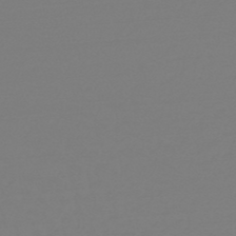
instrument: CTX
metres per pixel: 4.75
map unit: HNb
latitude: -48.9164
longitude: -50.6490
